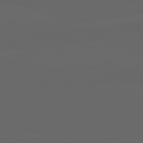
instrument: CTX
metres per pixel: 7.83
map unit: lApd
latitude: 82.0633
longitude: 129.9556
